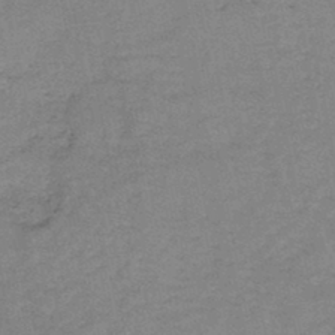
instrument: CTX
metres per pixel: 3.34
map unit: HNb
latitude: -45.8233
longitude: -36.3845
